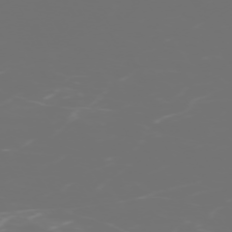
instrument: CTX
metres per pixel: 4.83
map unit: Hpe
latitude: -73.4265
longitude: 4.7274
